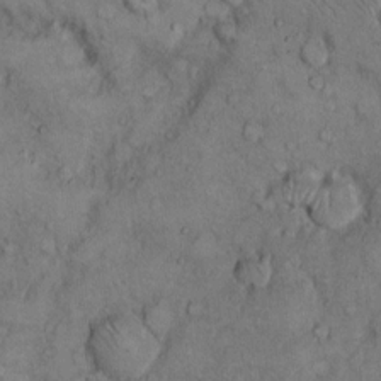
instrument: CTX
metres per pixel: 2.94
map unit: Hto
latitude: 10.2712
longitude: -59.6694
